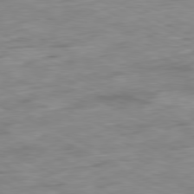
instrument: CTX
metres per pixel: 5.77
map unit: Ap
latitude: -81.1242
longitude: -87.3293
